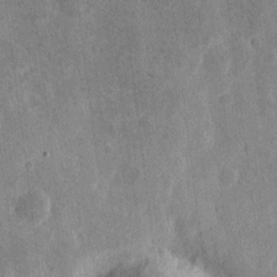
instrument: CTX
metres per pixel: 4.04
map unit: eHh
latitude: 4.3467
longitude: -71.8961
